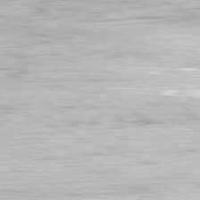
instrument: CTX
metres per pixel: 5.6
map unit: Ap
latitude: -81.7667
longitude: -70.8758
